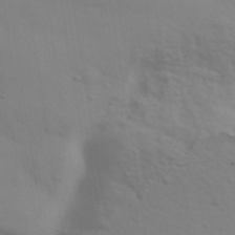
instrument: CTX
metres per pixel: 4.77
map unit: Ave
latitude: 37.1214
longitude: -111.1592
